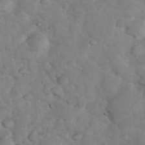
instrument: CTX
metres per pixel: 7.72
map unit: eHh
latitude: 37.0837
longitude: -66.4223
